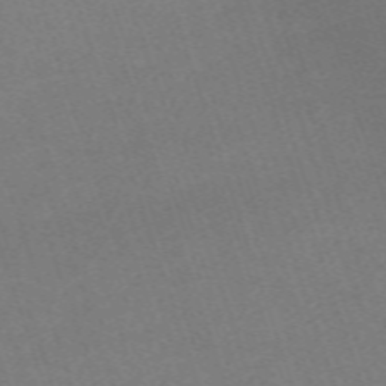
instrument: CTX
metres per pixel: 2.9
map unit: eHh
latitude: -63.4643
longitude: 50.1984
